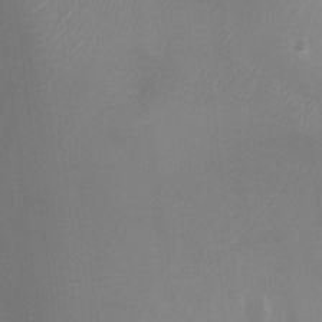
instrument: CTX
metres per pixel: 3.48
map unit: Ht
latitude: 2.5357
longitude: -25.8016
